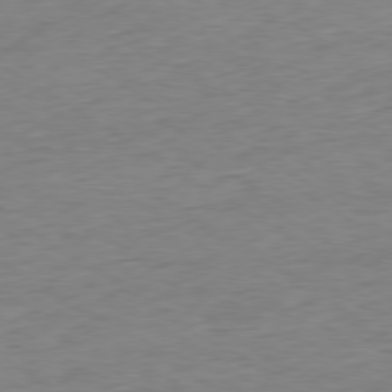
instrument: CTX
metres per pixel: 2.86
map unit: Hpe
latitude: -79.5021
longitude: 10.7274
